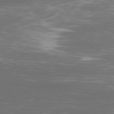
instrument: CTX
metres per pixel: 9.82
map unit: Ap
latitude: -78.8975
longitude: -93.9528
